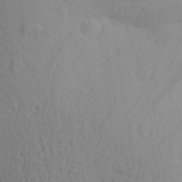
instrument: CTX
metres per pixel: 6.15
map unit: Aa
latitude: 28.7057
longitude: -132.1956
